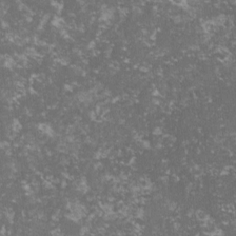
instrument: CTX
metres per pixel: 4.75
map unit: lHvf
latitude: -15.6911
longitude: -99.7449
